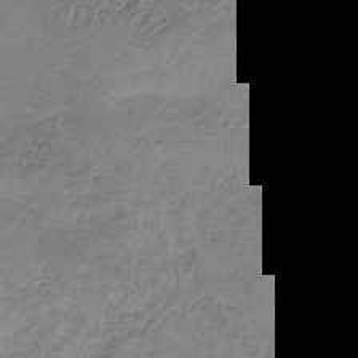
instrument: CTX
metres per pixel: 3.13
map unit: HNb
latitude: -32.1039
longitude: 61.4265
